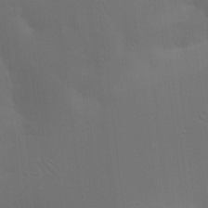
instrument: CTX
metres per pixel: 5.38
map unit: lAa
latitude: 20.8947
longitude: -138.4223
